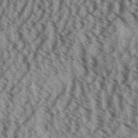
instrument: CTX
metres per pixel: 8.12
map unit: Aa
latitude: 31.7072
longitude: -137.2726
